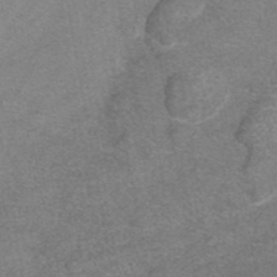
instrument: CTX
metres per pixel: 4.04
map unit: eAb
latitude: 45.0269
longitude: 105.0297
